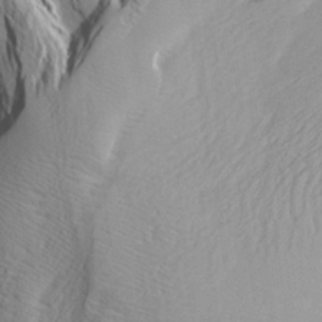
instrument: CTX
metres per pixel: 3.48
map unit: Aa
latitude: 26.9514
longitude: -133.8772
